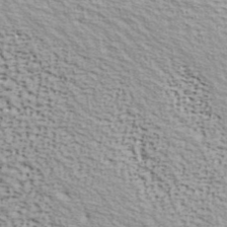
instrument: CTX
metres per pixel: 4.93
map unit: ANa
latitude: 41.1025
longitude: 29.7667
